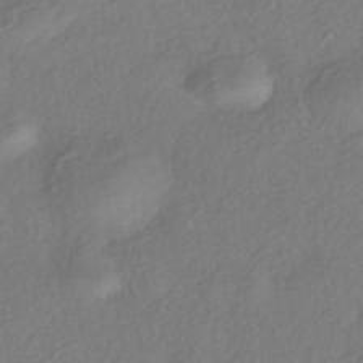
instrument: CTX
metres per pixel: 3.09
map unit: eHh
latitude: -42.2361
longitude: 118.5574
